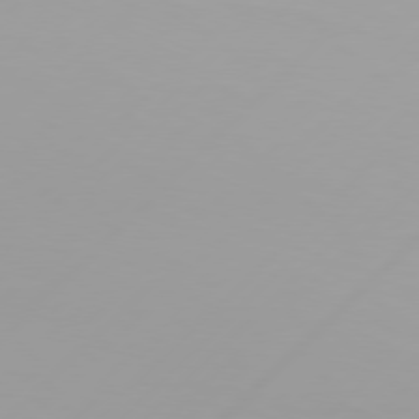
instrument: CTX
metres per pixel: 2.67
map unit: Hpe
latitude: 77.6127
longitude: -138.4790
